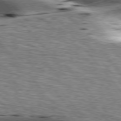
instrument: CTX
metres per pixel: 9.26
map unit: lApd
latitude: 76.3845
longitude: -61.2915
